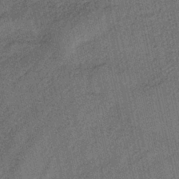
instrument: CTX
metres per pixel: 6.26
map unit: HNb
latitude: -35.7289
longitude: 56.2928
